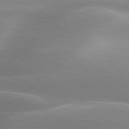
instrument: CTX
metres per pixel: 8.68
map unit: lApd
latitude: 79.7639
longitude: -121.1215
